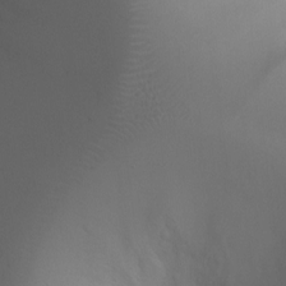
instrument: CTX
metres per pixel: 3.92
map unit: Ht
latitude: 1.3859
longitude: -20.7058
